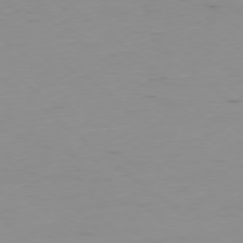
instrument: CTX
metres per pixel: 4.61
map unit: Hpe
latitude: -78.6518
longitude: 13.1242
